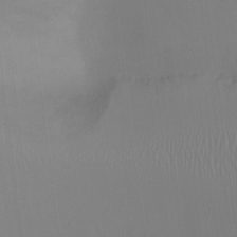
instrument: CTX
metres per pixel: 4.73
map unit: Ht
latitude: -10.3495
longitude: -29.2726
